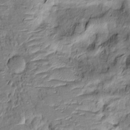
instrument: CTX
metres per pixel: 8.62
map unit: Htu
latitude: -9.1242
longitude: 177.5588
